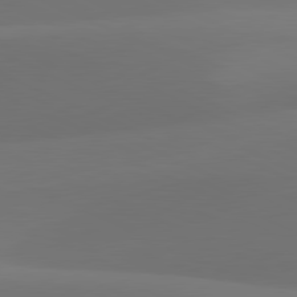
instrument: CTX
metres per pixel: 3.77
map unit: lApd
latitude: 81.3482
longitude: 128.2173
